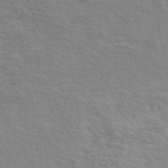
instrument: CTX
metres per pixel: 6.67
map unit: ANa
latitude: 49.0081
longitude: -74.0822
